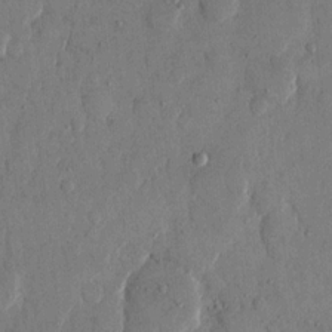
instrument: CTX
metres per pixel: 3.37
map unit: eHh
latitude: 13.8395
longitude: -68.2712
